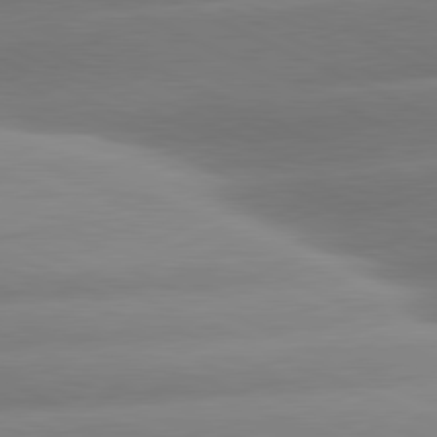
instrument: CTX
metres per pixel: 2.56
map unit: lApd
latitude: 80.9892
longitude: -159.9906
